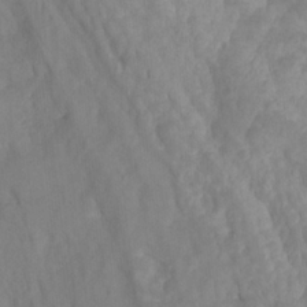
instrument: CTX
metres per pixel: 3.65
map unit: Ht
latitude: -4.3495
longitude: -62.7058
